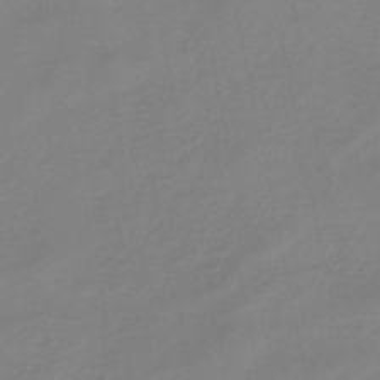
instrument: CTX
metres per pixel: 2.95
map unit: eHb
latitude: -45.4454
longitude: 81.7478
